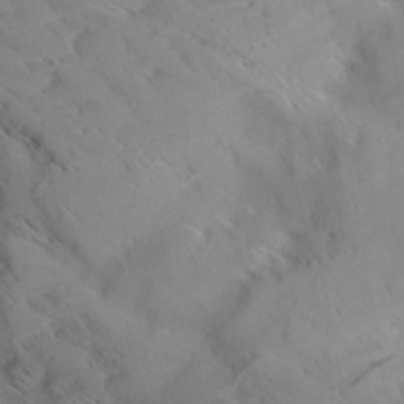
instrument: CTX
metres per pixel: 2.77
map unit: Aa
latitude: 9.4427
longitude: -140.5167
